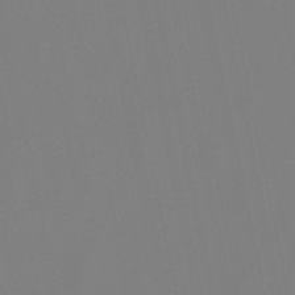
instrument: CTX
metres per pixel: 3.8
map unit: lHb
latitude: -49.3888
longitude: 69.8611
